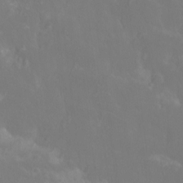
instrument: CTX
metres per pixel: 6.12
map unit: Htu
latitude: -12.8975
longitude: -71.0647
